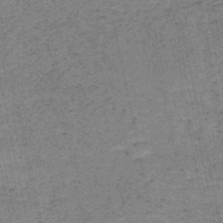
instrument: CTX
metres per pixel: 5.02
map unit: HNb
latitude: -51.6722
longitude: -51.4426
